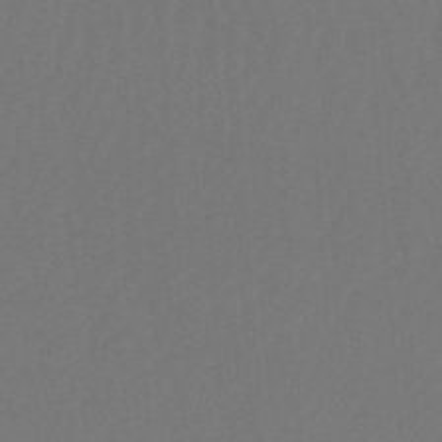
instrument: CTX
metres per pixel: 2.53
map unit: lHb
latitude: -47.6344
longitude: 64.1417
